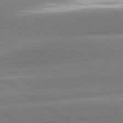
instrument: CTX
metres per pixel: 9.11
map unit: lApd
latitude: 81.4615
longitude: -157.6127
